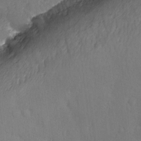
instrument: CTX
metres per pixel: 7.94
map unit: Ave
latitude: -8.0094
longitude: -120.6869
